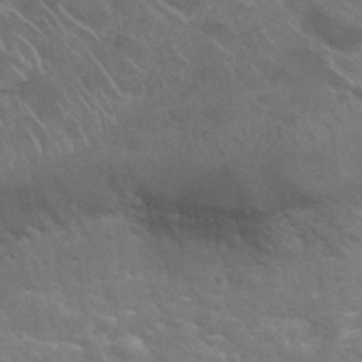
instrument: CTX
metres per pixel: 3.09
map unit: Hto
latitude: 35.1403
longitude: -49.9717
